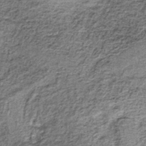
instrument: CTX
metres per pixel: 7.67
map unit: lHb
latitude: -37.9178
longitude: 66.1984
